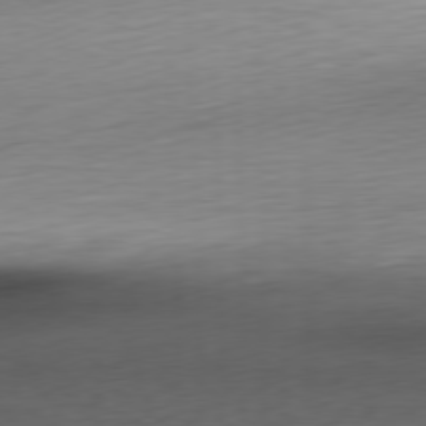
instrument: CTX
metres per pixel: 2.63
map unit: Ap
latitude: -76.8219
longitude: -73.2915
